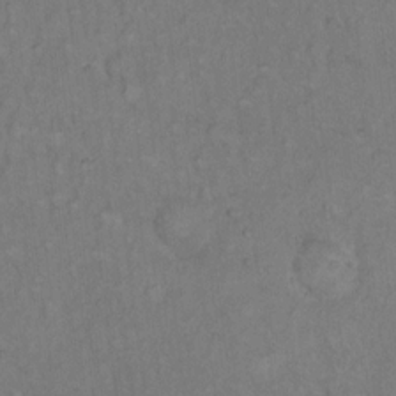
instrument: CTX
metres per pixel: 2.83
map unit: Hto
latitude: 11.7261
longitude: -60.4223
